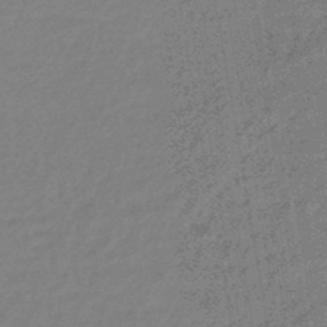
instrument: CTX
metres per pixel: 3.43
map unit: eHb
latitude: -45.7667
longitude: 86.7085
